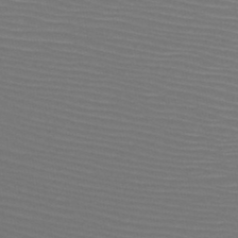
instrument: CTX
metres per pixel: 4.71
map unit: HNb
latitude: -47.1620
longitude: -43.6127
